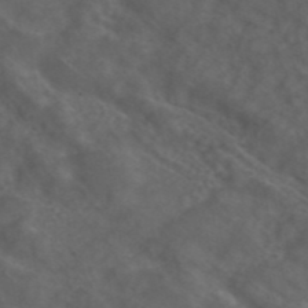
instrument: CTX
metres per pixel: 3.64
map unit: ANa
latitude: 43.4804
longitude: 24.2172
